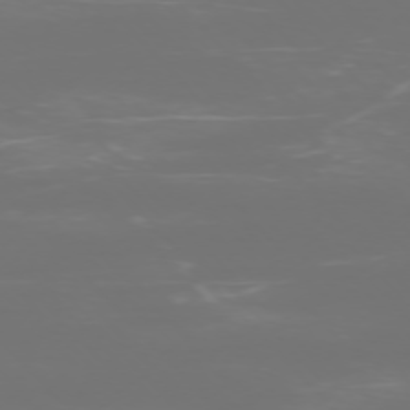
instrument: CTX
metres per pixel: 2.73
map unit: Ap
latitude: -75.5588
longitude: -75.4993
